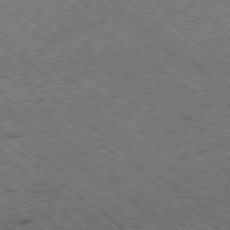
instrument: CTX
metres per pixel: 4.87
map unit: Ap
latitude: -78.5573
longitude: -50.6301
